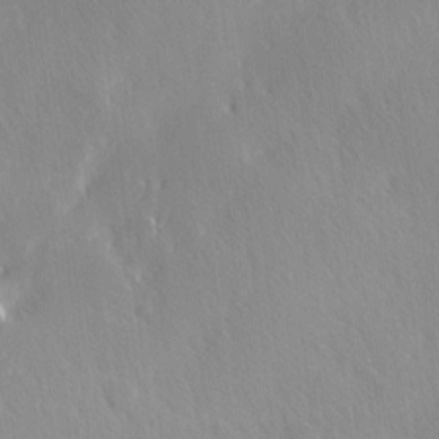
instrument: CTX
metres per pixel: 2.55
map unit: Ave
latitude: 0.5357
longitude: -113.5560
